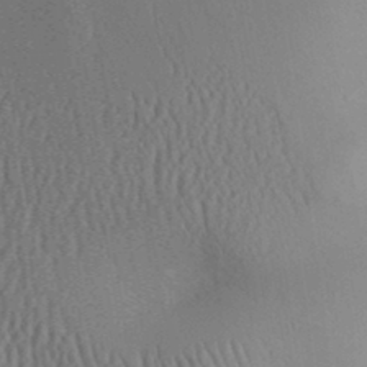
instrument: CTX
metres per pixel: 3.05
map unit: Aa
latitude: 31.6505
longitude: -141.8583
